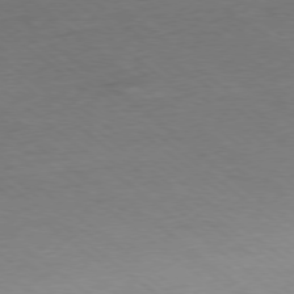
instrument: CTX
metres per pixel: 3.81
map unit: Ap
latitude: -78.5384
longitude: -92.8569
